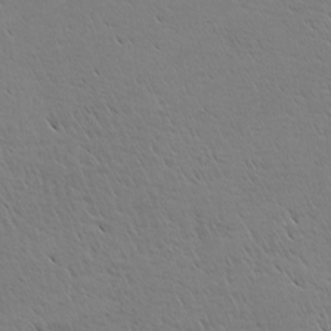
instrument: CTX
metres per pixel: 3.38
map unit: lAa
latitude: -8.4251
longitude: -125.1592
